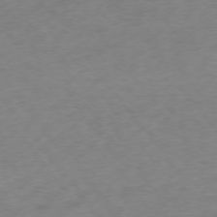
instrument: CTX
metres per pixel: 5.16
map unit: Ap
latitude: -75.0865
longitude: -71.3859
